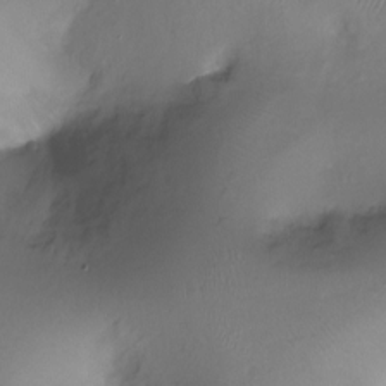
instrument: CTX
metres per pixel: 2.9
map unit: Ht
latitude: -17.8423
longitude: -44.2144
